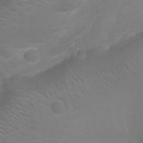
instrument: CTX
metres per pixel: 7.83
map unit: Ht
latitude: -6.4251
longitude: -21.7261
